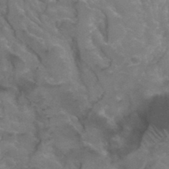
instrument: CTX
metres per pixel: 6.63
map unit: Hto
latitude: 34.7057
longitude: -49.9150
